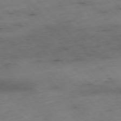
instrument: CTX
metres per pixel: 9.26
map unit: Hpe
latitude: -76.6707
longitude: -17.9717
